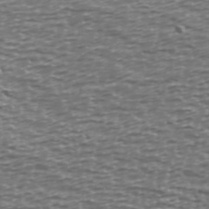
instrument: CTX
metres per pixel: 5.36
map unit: Ave
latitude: 40.2522
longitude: -112.9136
